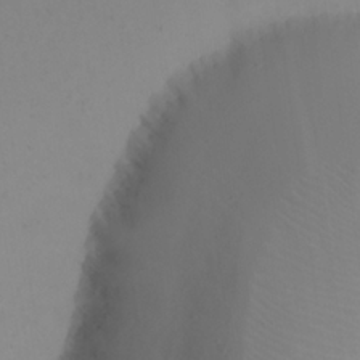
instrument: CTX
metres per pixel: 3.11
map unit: eHh
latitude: 23.6694
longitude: -65.9528
